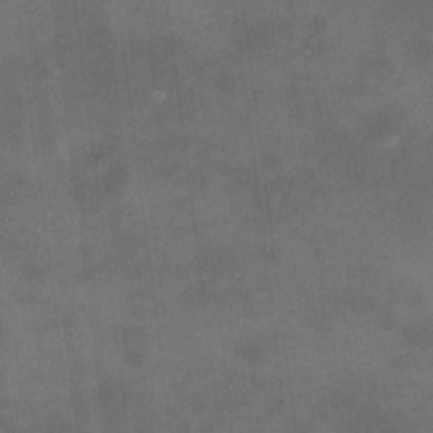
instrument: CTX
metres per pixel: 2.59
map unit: HNhu
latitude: 10.1200
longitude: 11.0864
